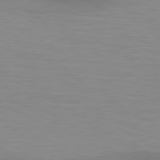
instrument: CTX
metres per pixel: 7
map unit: lApd
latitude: 80.3656
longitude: 131.4265
